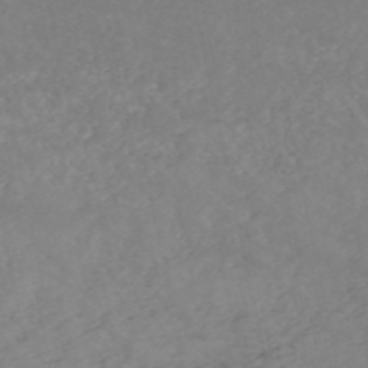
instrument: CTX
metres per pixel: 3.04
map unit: HNb
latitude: -54.4251
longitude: -34.1200
